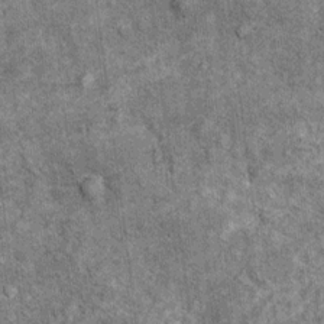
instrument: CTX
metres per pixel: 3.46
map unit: Ht
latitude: 9.5182
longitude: -38.2333
